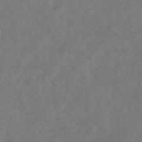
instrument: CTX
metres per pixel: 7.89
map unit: HNhu
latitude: -48.8975
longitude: 101.2753
